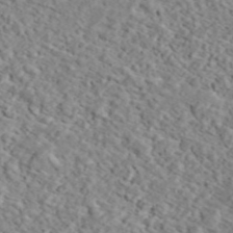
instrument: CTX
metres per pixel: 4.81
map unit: ANa
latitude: 44.4601
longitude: 21.4454
